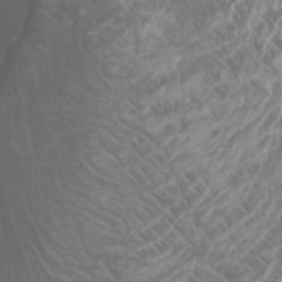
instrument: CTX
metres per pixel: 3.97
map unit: Htu
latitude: -4.7463
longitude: -89.9339
